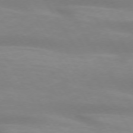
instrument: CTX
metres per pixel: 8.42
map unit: lApd
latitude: 73.5938
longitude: -53.8017
